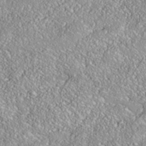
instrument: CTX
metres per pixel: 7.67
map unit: Nhe
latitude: -38.0472
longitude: 138.1606
